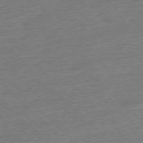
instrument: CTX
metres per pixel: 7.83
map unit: Hpe
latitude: -77.0297
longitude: -13.3104
